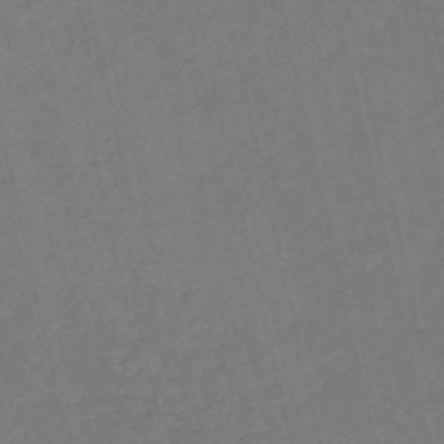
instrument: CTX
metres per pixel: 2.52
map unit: HNb
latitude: -52.8597
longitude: -48.5924
